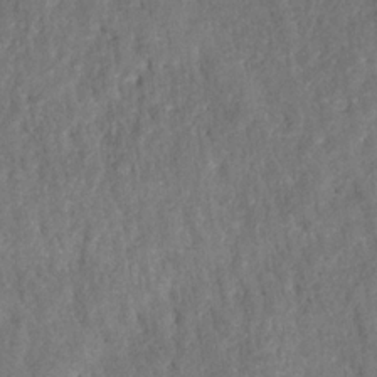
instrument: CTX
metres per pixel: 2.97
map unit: HNhu
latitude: -28.2740
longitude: 74.2362
